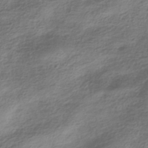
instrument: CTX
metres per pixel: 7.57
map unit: HNhu
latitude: -41.3509
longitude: 100.2739
